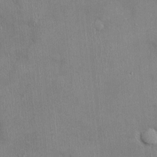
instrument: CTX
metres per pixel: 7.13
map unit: Ht
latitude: -2.8597
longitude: -14.8191
